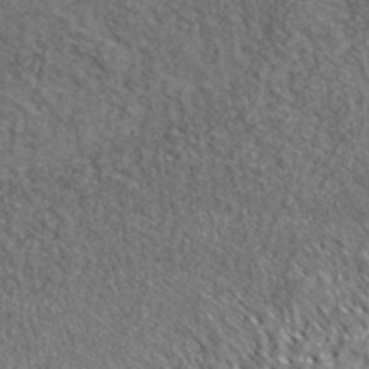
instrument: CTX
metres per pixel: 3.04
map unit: ANa
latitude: 39.9528
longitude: -91.0647
